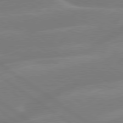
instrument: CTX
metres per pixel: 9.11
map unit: lApd
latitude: 79.6316
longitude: -141.9150
